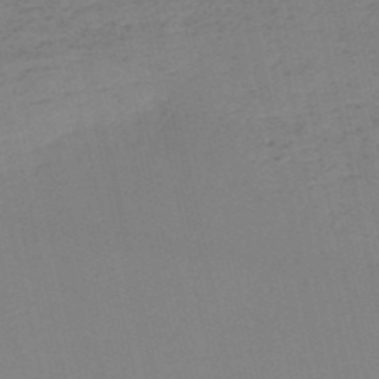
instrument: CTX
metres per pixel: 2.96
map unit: HNb
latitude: -52.7463
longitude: -39.1970
